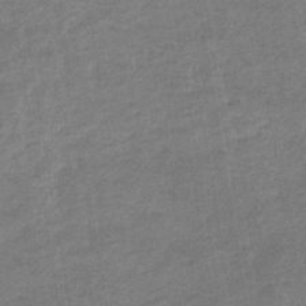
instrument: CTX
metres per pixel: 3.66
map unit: eHb
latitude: -35.6344
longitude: 77.8422
